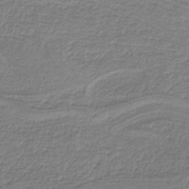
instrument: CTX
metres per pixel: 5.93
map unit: HNb
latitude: -37.0486
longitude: 57.5399
